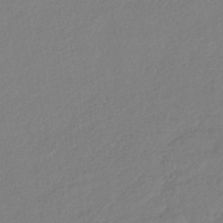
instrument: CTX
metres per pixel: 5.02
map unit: lHb
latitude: -42.0472
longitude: 74.8030
